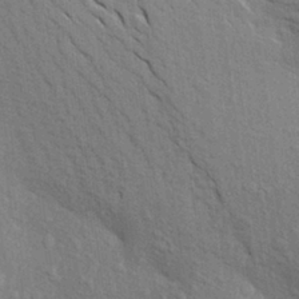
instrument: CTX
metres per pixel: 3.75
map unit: Aa
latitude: 20.1767
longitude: -149.5371
